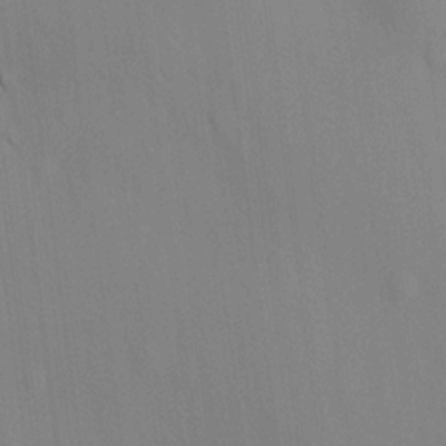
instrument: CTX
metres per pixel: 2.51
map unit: HNhu
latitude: 13.4427
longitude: 11.9745
